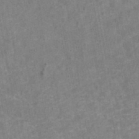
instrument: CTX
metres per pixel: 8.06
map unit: eAb
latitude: 44.7246
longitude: 106.3118
